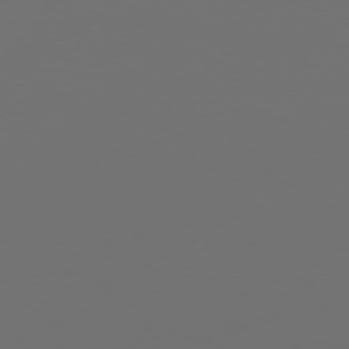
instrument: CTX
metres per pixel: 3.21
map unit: Hpe
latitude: 74.3089
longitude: -130.7814
